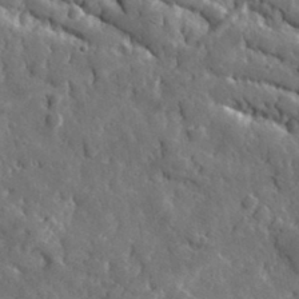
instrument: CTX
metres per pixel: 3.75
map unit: lHvf
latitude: 35.0080
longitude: -87.8961
